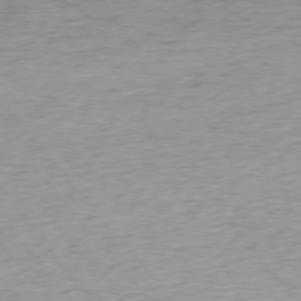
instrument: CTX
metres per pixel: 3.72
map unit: Ap
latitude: -75.9367
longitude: -88.5168
